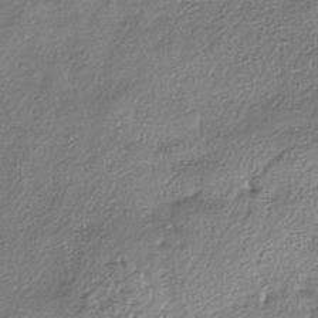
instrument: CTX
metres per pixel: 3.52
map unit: eHh
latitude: -41.8044
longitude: 123.4455
